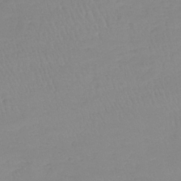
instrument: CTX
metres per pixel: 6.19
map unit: lHb
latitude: -40.0094
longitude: 68.0472
